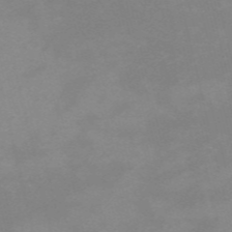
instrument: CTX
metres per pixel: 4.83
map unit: HNb
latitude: -55.9367
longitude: -41.0458
